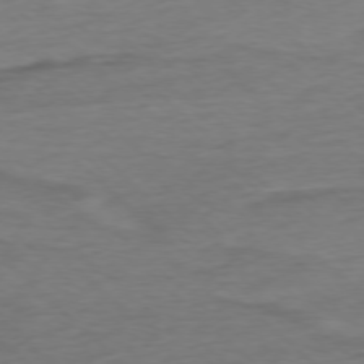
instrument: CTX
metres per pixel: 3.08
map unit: Ap
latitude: -76.6141
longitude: -77.7638
